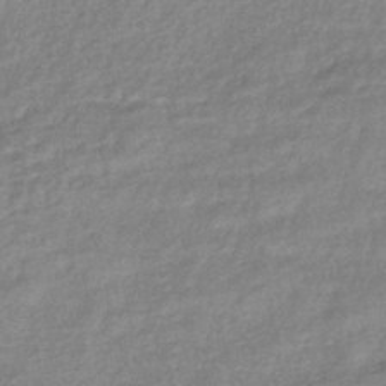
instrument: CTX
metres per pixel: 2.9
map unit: eHb
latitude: -40.3117
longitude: 80.5196
